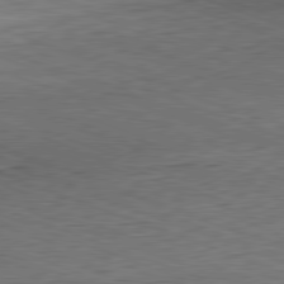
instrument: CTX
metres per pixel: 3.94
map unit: Hpe
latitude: -82.1417
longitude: 13.9178
